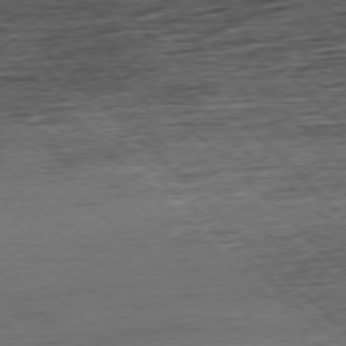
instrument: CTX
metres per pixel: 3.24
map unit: Hpe
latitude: -77.6911
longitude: 13.5966
